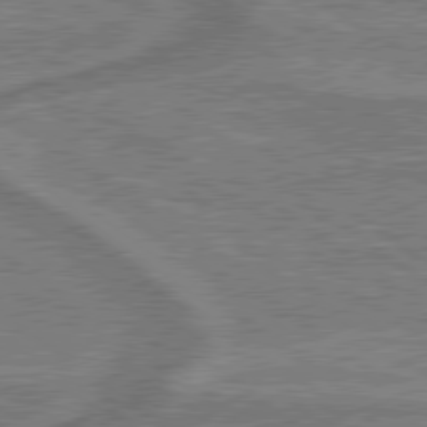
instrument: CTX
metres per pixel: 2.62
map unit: lApd
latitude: 79.5182
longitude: 174.5762
